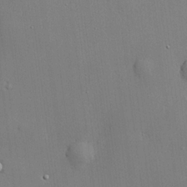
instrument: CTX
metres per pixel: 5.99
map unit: lHvf
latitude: 21.3860
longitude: 143.4454
